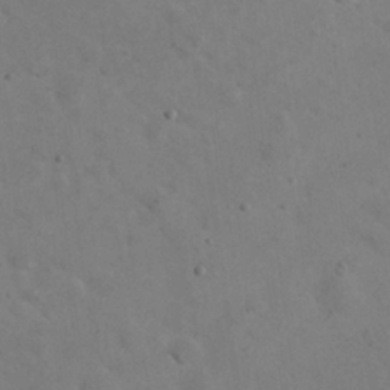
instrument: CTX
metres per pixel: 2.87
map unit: eHh
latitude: 24.8191
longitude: -66.9891
